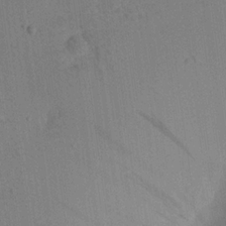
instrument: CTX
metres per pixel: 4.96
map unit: Aa
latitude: 19.9339
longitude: -141.0458
